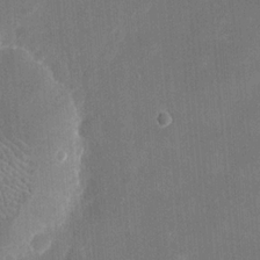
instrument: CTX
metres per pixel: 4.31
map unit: eHh
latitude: 20.0444
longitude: -67.8205
